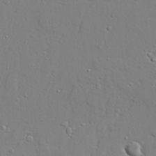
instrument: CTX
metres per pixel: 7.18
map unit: lAvf
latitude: 28.2711
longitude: -108.1955
